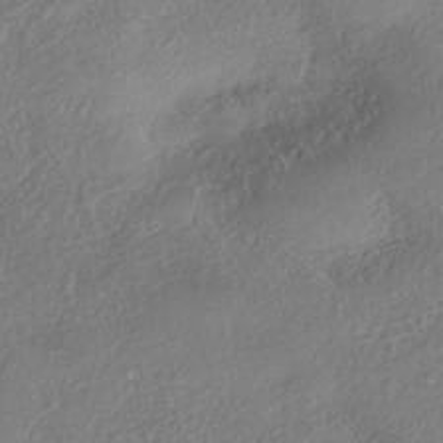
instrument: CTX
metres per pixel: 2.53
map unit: eHh
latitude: -42.2739
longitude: 121.8611
